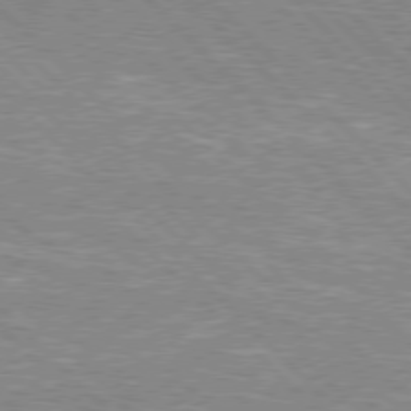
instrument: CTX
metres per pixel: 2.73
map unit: Hpe
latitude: 76.8569
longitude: -151.8961
